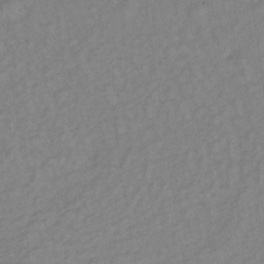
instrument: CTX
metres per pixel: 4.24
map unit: lHb
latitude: -33.7100
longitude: 65.1242
